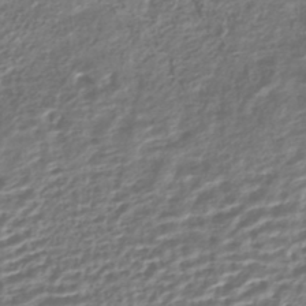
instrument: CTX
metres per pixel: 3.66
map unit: HNhu
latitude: -44.0661
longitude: 102.4629
